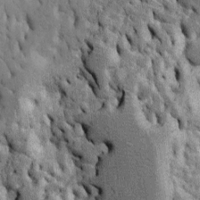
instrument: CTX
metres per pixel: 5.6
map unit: Htu
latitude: -4.5951
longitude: 156.7463
